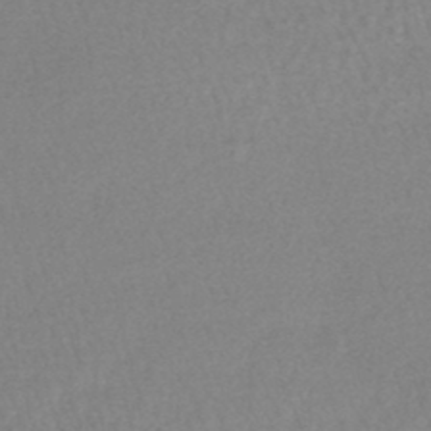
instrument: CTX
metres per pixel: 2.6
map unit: lHb
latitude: -44.1606
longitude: 73.4454
